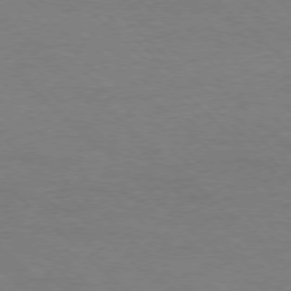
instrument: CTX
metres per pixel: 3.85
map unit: Ap
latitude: -77.8989
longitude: -86.4601
